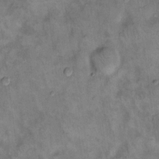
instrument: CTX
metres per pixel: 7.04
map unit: eHh
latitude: 14.7058
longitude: -65.0836
